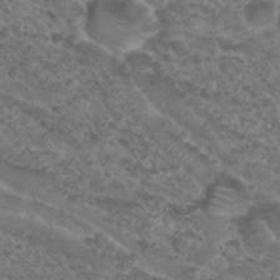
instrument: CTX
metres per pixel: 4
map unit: Nhu
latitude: 29.8205
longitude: -50.0633
